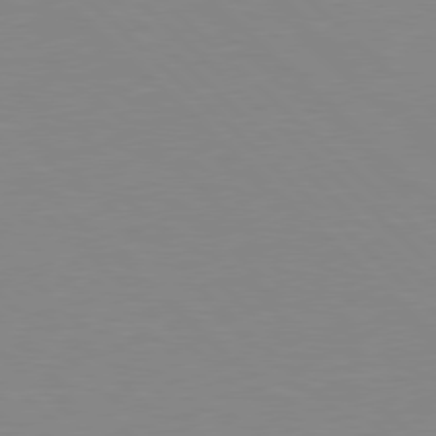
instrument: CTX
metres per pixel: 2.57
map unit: Hpe
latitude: 78.2145
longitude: -164.1956
